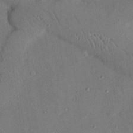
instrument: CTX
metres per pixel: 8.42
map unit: Nhu
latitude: 25.1025
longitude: -73.4049
